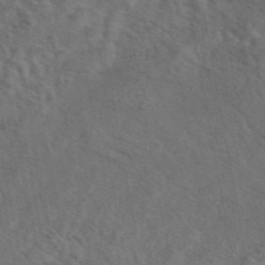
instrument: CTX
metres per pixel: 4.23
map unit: eAb
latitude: 43.9339
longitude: 109.6722
